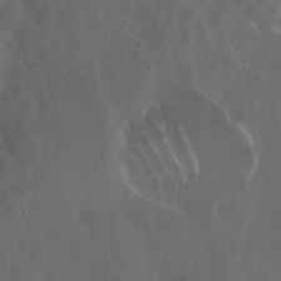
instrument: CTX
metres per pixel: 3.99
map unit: Nhu
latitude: 29.5371
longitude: -59.4049
